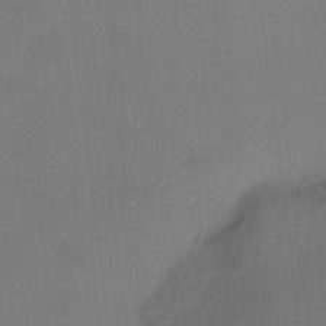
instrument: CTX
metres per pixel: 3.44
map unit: HNhu
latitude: 9.7828
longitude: 11.3888
